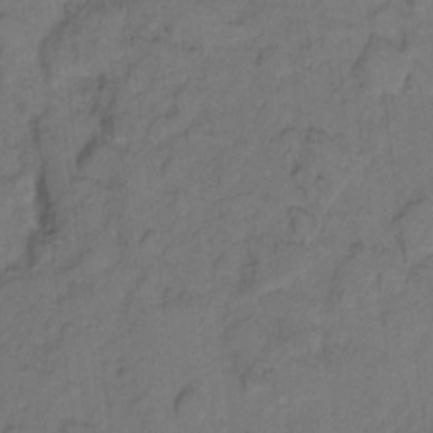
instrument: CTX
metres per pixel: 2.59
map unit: eHh
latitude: 7.4426
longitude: -63.7072
